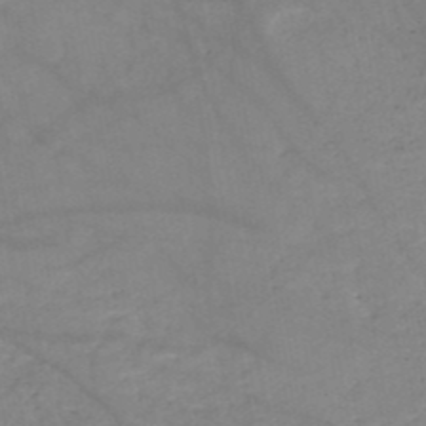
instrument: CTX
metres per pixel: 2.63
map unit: HNb
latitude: -50.5196
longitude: -39.7072
